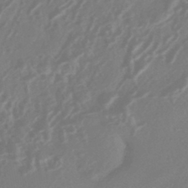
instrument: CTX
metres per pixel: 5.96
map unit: HNhu
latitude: -43.1809
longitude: 91.1431
